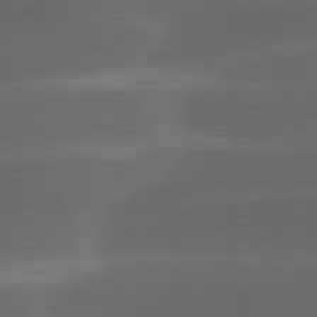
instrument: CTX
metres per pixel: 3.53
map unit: lApd
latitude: 78.9892
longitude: -48.8947
